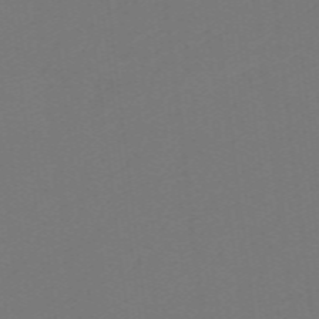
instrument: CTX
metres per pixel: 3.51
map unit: eHb
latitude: -49.7478
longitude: 83.8233
